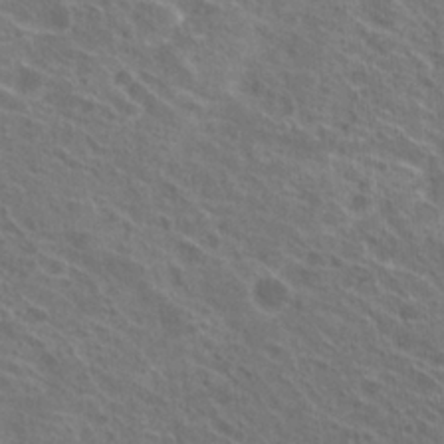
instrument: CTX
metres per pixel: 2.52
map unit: Hto
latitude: 23.4615
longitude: -38.9703
